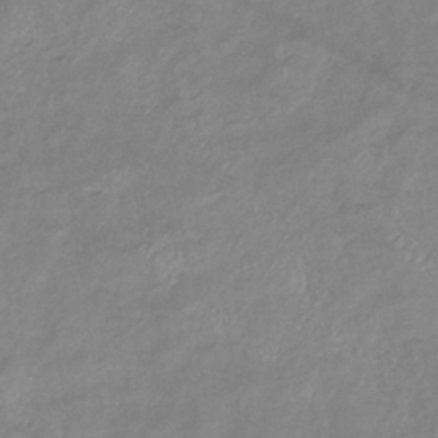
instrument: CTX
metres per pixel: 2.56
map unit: eHb
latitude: -36.8597
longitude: 74.6708
